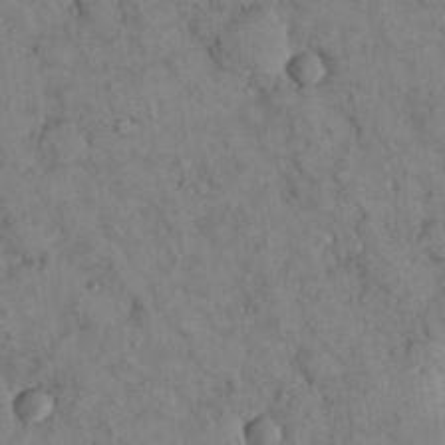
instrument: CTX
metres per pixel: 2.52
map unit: Nhu
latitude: 28.4979
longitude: -72.5168
